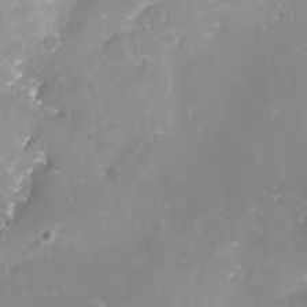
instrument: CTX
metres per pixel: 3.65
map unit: Nve
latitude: -17.6344
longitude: -58.8191
